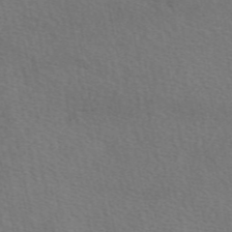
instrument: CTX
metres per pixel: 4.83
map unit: eAb
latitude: 50.3656
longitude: 119.7478
